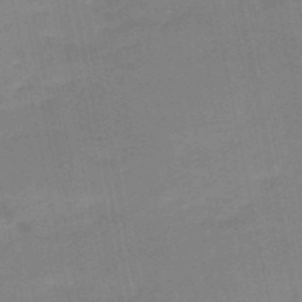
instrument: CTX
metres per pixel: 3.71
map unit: HNb
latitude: -50.9164
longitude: -42.7057
